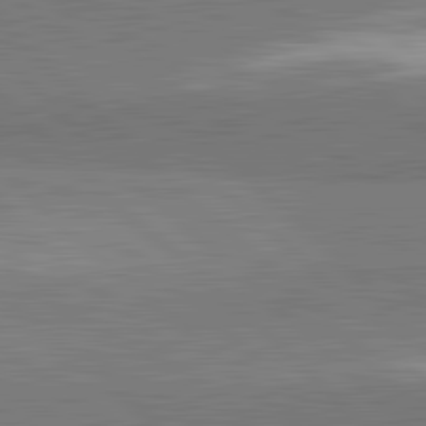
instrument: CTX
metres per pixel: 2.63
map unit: lApd
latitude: 82.1766
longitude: 163.0486
